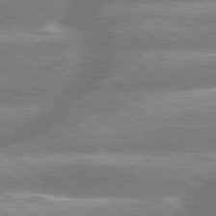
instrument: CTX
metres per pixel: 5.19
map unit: lApd
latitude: 79.4805
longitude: -159.6694
